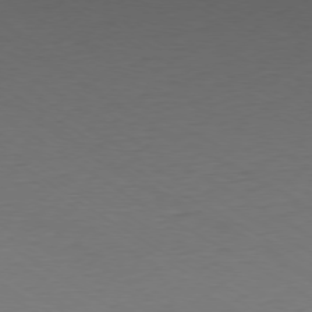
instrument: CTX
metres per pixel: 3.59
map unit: Ap
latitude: -78.2550
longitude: -58.6680
